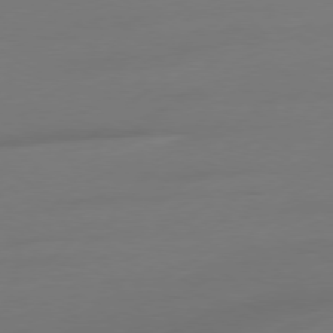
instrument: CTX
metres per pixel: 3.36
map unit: Ap
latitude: -79.2942
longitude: -65.2726
